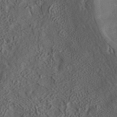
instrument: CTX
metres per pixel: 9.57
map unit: ANa
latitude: 36.9703
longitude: 17.9178
